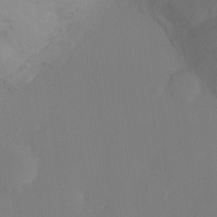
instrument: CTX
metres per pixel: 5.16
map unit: Ht
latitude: -8.2550
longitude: -30.9892
